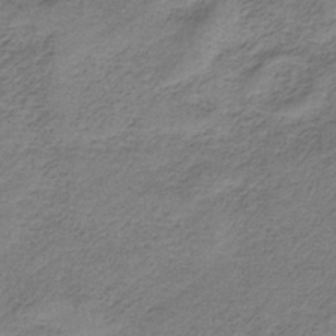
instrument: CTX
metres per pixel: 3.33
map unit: HNb
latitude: -34.0472
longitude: 60.6896
